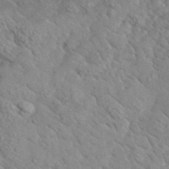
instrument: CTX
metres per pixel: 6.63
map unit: lHvf
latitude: 37.4616
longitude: -90.8002
